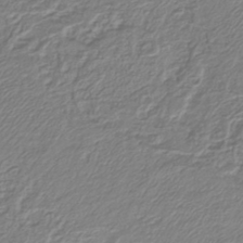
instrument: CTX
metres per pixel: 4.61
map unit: lHb
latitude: -42.3306
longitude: 61.6911
